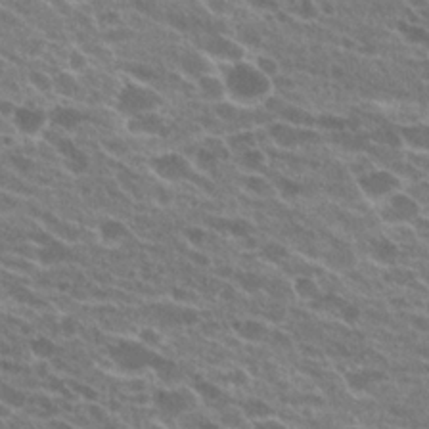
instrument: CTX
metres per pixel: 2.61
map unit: Hto
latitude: 22.9136
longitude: -38.4223
